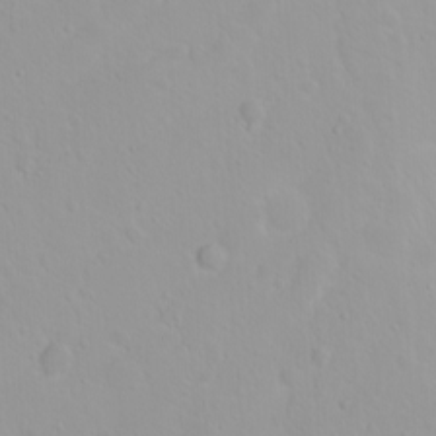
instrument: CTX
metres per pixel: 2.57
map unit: eHh
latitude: 2.0633
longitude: -54.9325
